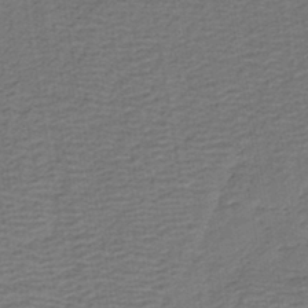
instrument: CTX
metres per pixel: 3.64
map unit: HNb
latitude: -42.7274
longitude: 50.9353
